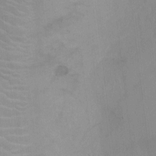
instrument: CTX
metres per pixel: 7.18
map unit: Ht
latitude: -2.7841
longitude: -17.1214
